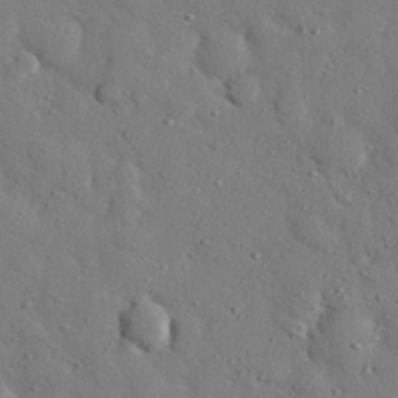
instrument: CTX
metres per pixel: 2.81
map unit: eHh
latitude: 27.1781
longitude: -78.6113
